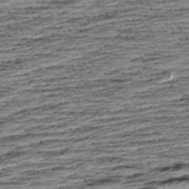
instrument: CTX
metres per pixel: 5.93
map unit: Aa
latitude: 8.3090
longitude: -138.1578
